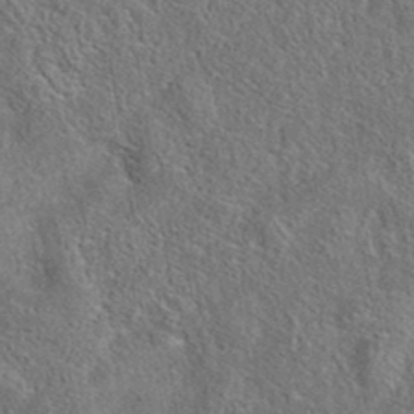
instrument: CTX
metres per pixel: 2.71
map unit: eAb
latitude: 37.0459
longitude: 113.1242
